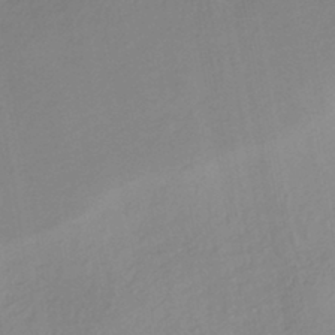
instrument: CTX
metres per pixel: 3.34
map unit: HNhu
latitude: -43.7855
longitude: 101.4643
